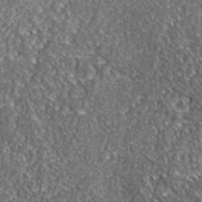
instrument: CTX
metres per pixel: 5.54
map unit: ANa
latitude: 39.8205
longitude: -91.1214
